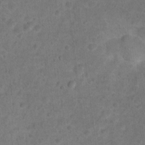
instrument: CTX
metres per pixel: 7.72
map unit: Hto
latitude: 17.6127
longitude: -41.0836
